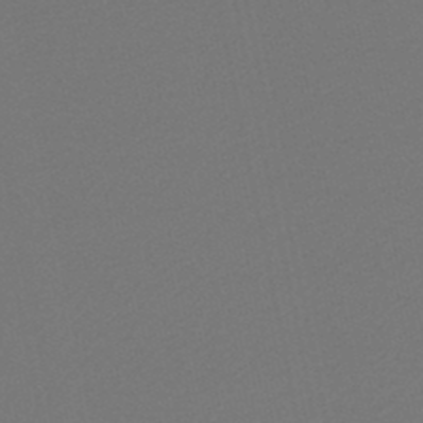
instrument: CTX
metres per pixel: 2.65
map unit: lHb
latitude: -46.4818
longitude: 67.1809
